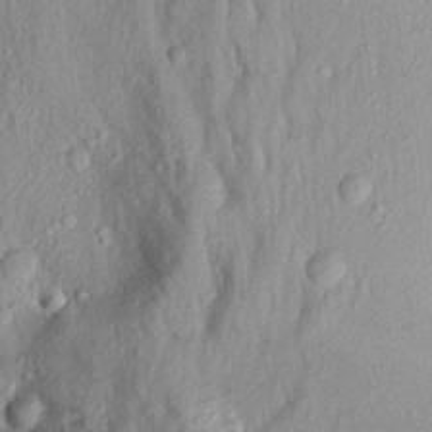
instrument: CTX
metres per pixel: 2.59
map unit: Aa
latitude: 19.2915
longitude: -147.3104
